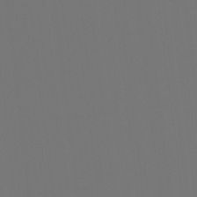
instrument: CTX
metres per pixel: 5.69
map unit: Hto
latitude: -7.7666
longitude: -49.3482
